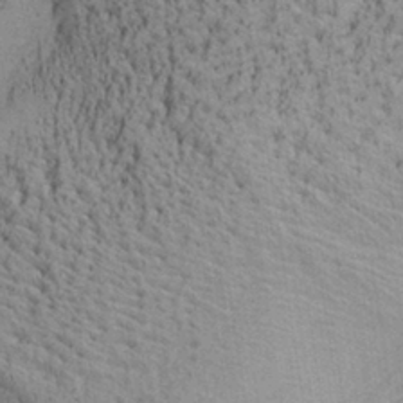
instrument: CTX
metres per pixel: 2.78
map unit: Aa
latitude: 28.2711
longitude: -136.3279
